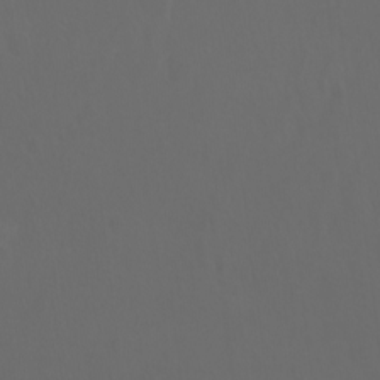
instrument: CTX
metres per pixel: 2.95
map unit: Ht
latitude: -3.0675
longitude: -60.7057
